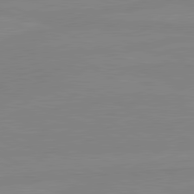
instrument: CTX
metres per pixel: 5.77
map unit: lApd
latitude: 80.9136
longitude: -176.9136
